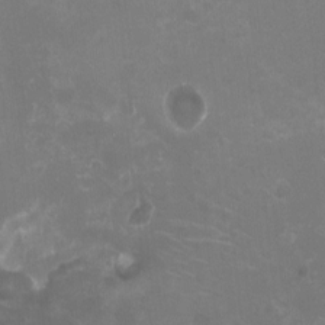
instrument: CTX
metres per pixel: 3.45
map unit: HNhu
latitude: -2.7652
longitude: -3.5938
